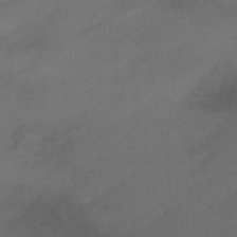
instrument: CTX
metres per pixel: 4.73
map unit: eHb
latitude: -40.9919
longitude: 84.4629
